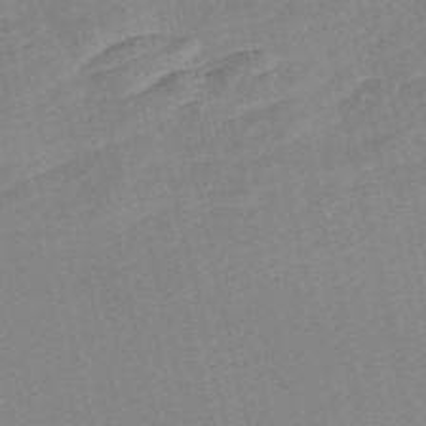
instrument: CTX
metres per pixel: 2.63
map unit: Nve
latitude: -57.0864
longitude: 50.5952
